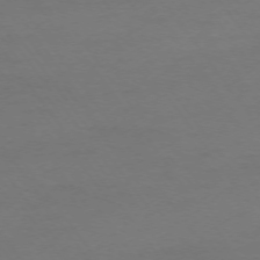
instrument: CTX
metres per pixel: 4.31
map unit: Ap
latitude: -74.2173
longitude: -72.5357
